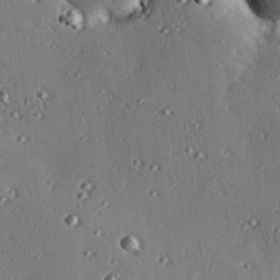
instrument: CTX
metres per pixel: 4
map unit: eHh
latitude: 23.4804
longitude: -90.5924
